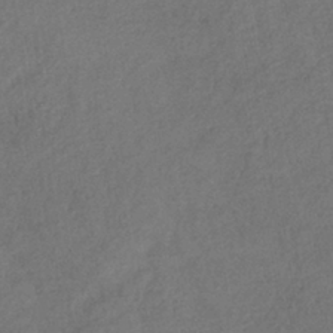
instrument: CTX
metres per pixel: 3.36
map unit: lHb
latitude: -39.8800
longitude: 69.0297
